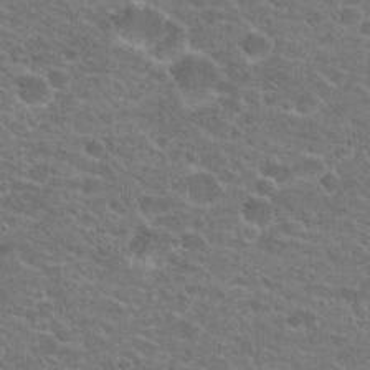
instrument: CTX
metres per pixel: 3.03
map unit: Hto
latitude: 22.4034
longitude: -43.8772
